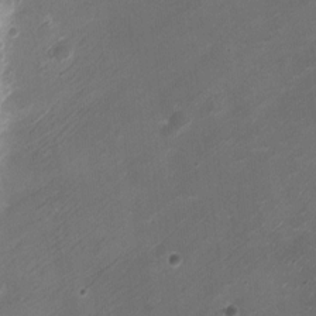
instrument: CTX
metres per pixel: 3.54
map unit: Ht
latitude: -2.8219
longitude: -19.3670
